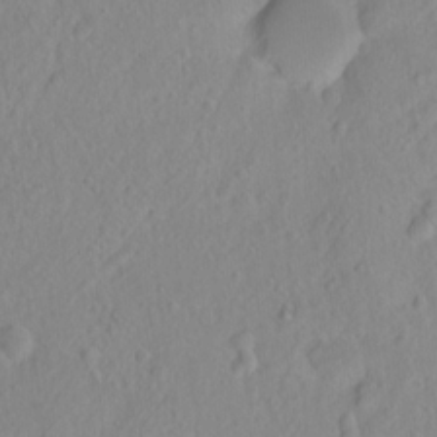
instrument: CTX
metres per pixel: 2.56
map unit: Hto
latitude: -6.7841
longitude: -47.5938
